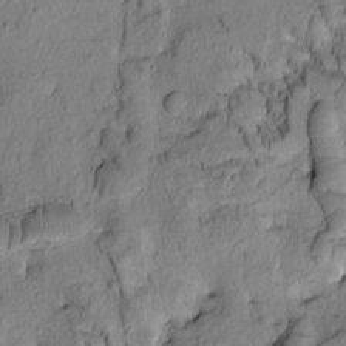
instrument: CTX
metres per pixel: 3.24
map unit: Htu
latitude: -2.0849
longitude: 171.9745
